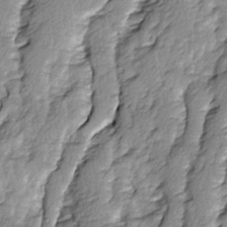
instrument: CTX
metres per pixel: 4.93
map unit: Ave
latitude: 14.1011
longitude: -134.8569
